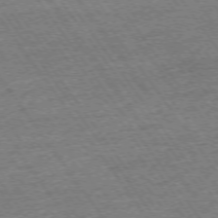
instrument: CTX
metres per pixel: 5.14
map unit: Ap
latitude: -74.8408
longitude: -89.1781
